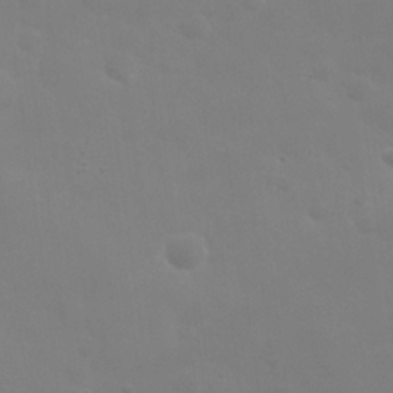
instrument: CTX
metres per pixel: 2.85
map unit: eHh
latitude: 25.9339
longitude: -65.7450
